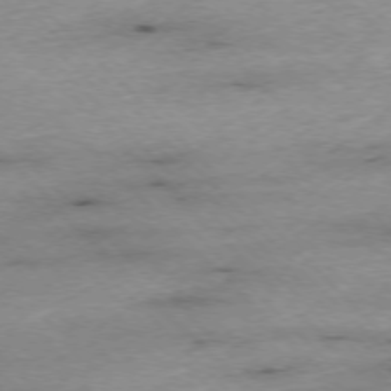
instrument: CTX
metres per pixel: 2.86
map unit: Ap
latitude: -76.7463
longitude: -87.0647
